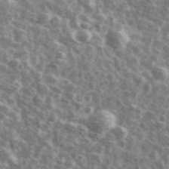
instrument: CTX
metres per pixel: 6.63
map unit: Ave
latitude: 41.9528
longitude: -106.8758
